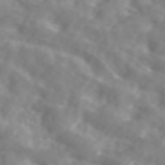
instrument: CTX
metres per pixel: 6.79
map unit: ANa
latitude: 44.7813
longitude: 21.8800
